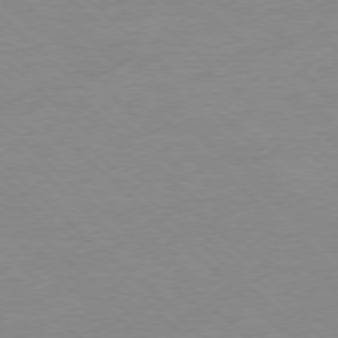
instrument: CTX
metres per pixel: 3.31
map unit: Hpe
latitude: -78.2361
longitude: -21.3860
